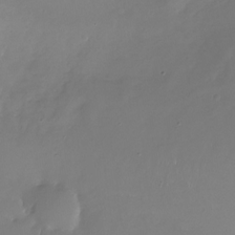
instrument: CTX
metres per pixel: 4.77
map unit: Nhu
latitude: -28.2551
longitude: -79.3482
